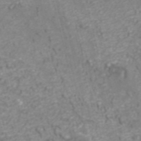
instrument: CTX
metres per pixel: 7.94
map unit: ANa
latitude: 40.6679
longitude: 25.1431
